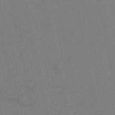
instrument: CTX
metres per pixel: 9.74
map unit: HNb
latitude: -52.9352
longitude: -46.3279
